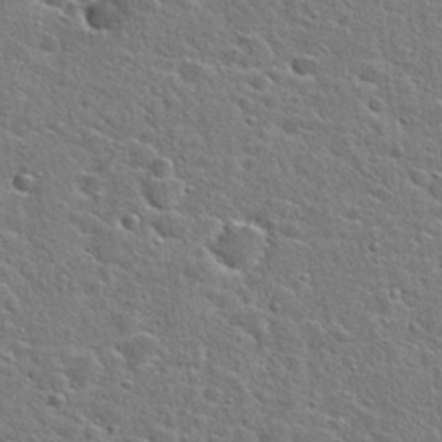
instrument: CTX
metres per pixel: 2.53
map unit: Hto
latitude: 24.6112
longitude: -44.5546
